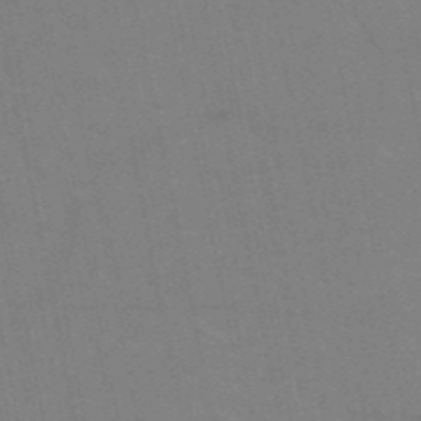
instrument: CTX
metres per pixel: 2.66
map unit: HNb
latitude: -52.1227
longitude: -44.1578
